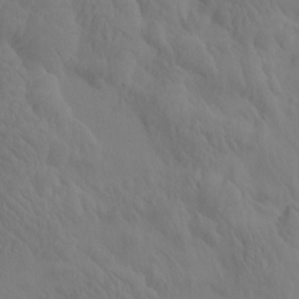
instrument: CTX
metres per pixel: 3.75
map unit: eHh
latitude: -0.9164
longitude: 15.0109
